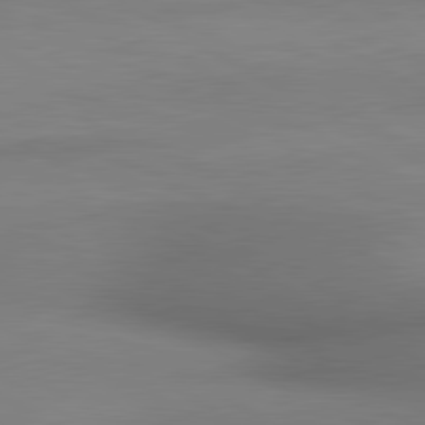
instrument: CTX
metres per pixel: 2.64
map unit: lApd
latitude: 80.6490
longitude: 134.0094
